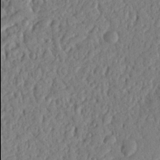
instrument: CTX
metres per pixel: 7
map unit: Nhu
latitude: 18.9702
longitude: -77.9906
